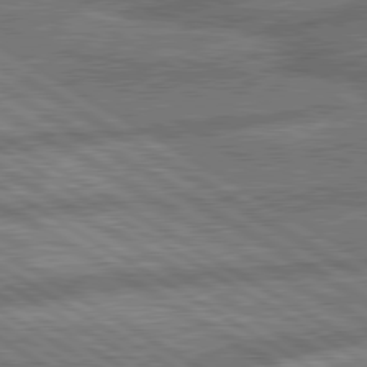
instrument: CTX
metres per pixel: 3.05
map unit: lApd
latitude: 79.9528
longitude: -170.7435
